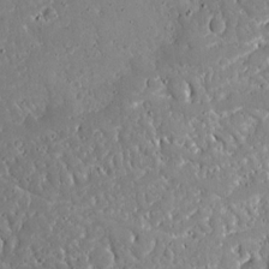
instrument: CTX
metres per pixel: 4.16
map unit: Ave
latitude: 16.0822
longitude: -140.6112
